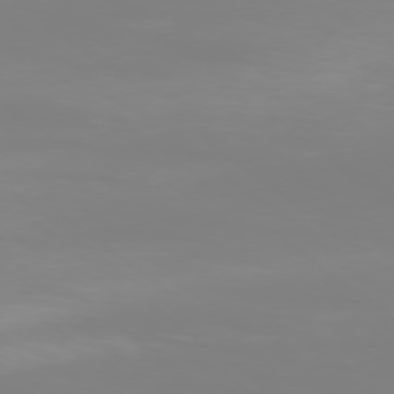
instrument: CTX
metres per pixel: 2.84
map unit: Ap
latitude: -79.2565
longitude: -96.1389
